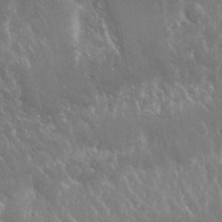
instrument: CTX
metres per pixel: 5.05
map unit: Nhu
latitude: 24.9891
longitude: -59.6694
